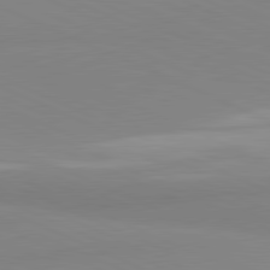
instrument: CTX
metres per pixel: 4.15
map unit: lApd
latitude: 81.5560
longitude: 178.0283
